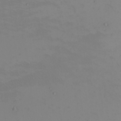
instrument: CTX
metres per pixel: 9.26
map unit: eHh
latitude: -5.4076
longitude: -83.9528
